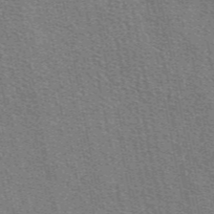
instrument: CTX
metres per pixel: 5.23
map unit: eAb
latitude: 49.3482
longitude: 116.5762
